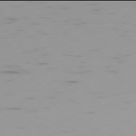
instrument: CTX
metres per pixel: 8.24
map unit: Ap
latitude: -78.0094
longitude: -64.8758
